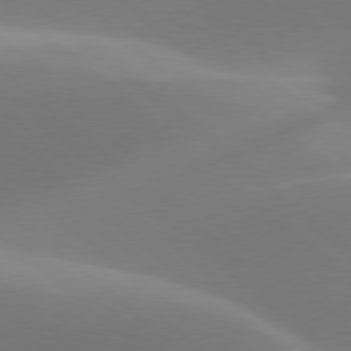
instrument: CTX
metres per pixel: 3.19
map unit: lApd
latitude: 78.1956
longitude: -51.2537
